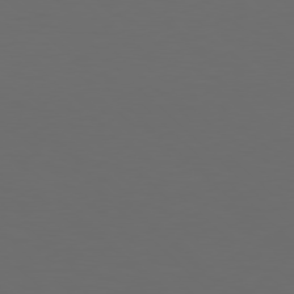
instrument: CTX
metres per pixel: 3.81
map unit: Hpe
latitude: 77.3292
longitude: -168.4601
